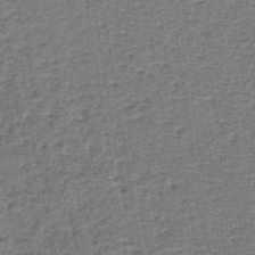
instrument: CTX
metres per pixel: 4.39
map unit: lHb
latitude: -40.5196
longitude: 62.6329
